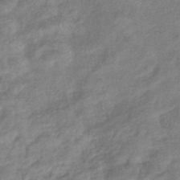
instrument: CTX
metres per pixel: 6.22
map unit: eHb
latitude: -39.4832
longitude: 81.1809
